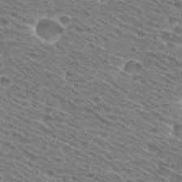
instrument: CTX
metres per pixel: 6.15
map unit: Hto
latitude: 29.0269
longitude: -44.8569
